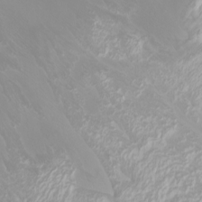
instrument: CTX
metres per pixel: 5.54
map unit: Htu
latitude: -4.8786
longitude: -72.5735
